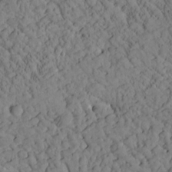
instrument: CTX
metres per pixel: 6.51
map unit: Htu
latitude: 0.8758
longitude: 176.3495
